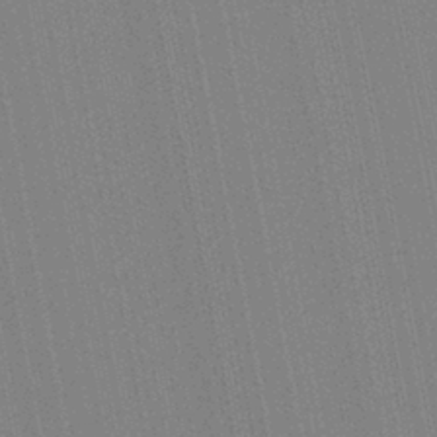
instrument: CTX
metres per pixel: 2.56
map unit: Aa
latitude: 28.9325
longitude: -147.7639
